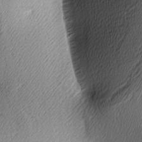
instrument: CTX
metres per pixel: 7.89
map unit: lAa
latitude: -5.1620
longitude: -122.4412
